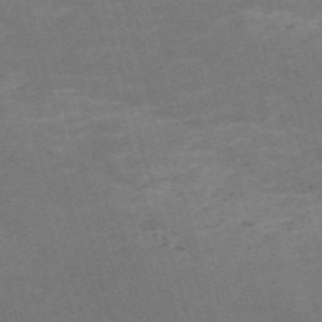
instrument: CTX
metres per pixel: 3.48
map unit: Nve
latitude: -59.4454
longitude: 57.6155
